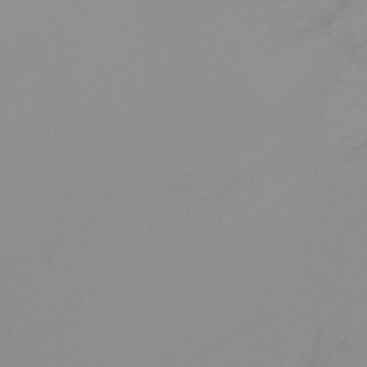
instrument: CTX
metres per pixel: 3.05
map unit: Ht
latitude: -16.2173
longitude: -47.9528
